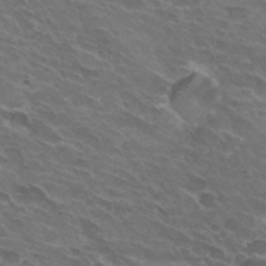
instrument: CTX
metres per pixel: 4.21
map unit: Hto
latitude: 32.0255
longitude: -43.6694
